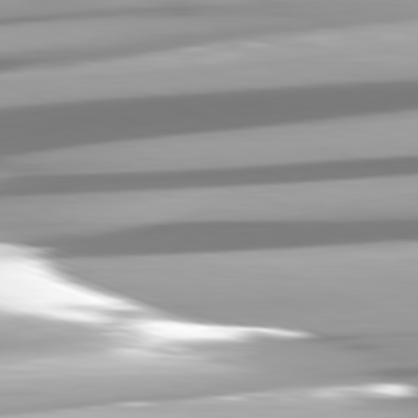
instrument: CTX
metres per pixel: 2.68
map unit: lApd
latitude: 81.8016
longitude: -147.9906
